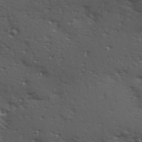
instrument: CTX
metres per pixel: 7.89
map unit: Hve
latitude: 24.2144
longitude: -96.5546
